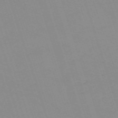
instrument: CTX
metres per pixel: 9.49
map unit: eHh
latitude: -64.4629
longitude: 52.6518
